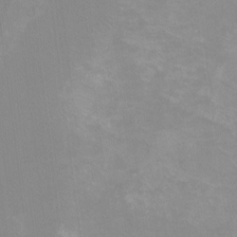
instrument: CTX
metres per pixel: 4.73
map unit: Nhu
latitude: -11.7667
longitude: -40.3845
